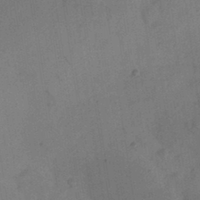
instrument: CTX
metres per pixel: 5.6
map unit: Nhu
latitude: 26.3467
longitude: -70.2900
